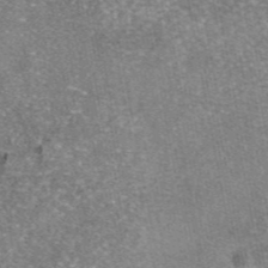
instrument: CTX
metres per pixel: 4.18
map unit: eAb
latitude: 46.2334
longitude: 103.7289
